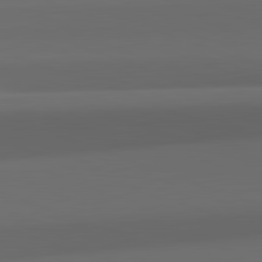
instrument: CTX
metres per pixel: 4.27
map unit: lApd
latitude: 82.3467
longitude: 142.5573
